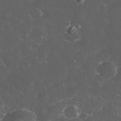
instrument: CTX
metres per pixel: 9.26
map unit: eHh
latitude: 33.4049
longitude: -62.9136
